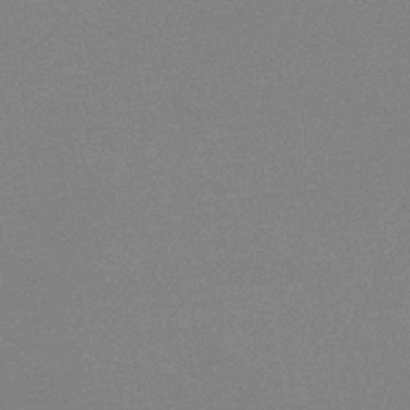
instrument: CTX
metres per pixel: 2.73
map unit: HNb
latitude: -34.7463
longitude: 52.8408
